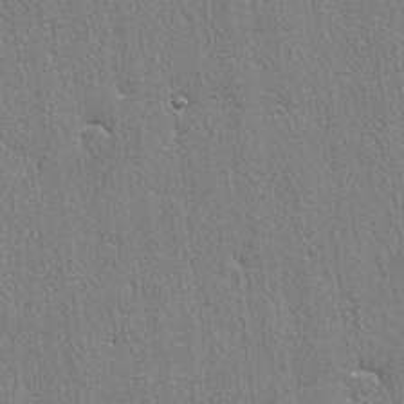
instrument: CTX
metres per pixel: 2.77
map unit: lAvf
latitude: -5.6155
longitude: -109.5560
